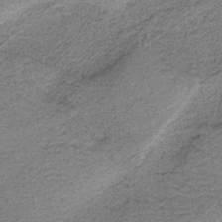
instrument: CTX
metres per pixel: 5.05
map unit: HNb
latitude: -36.5195
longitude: 54.5007
